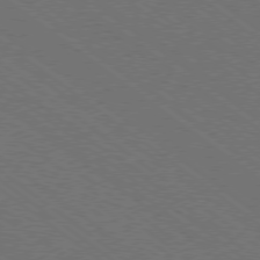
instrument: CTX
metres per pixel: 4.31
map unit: Ap
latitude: -79.2942
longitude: -64.6301
